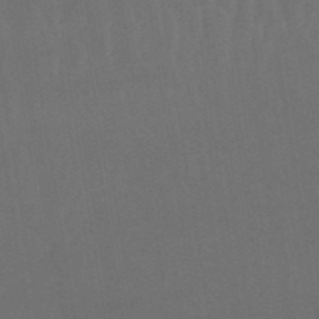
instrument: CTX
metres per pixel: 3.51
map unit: eHb
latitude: -49.9745
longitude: 84.0661
